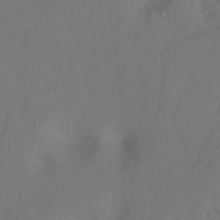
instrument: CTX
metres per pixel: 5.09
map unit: Hto
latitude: -7.5966
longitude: -44.3845
